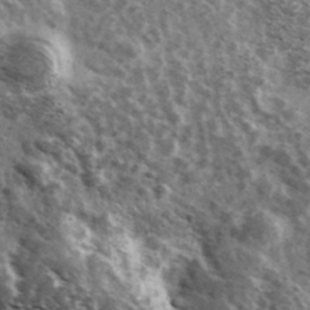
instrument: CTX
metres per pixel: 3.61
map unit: Ave
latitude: 38.4601
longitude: -108.3089
